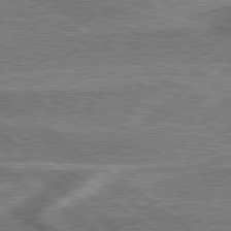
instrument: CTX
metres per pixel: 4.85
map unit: lApd
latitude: 79.6127
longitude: 174.4251
